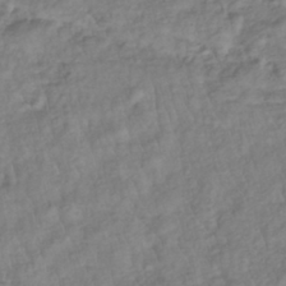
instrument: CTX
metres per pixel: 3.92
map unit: lHb
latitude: -39.3888
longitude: 71.4455
